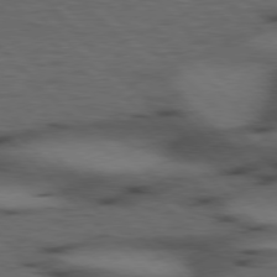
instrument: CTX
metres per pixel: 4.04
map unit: Hpe
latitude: 77.1592
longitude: -154.8947
